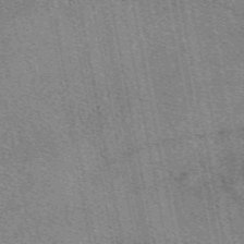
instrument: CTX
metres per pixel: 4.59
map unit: eAb
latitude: 48.8191
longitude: 111.6910
